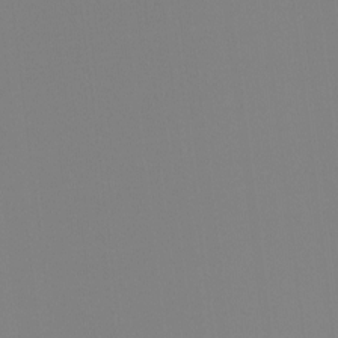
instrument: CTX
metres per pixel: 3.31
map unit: Hto
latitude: -7.8800
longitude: -49.9717
